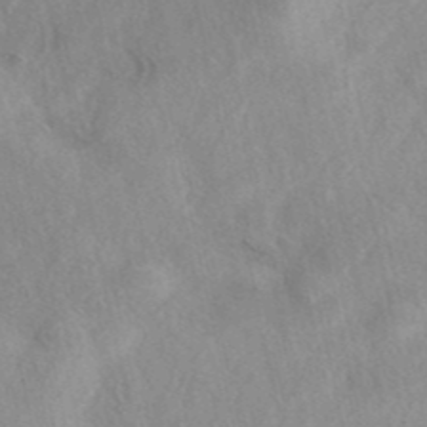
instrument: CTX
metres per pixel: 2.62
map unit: eAb
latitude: 40.0633
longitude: 109.4076
